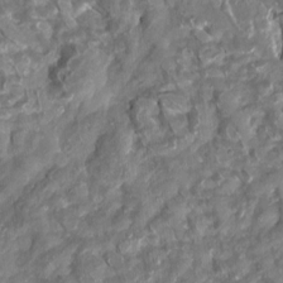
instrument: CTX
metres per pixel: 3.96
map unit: Htu
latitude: 1.9150
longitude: 142.5762
